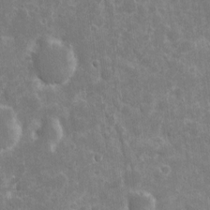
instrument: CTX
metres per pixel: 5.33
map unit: eHh
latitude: 7.2726
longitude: -70.1767
